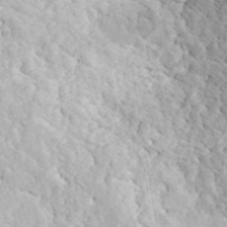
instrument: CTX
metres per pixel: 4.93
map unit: ANa
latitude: 41.4804
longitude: 51.8233
